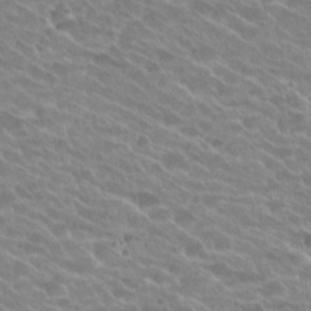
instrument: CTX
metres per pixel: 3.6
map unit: Hto
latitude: 26.2145
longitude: -35.8394
